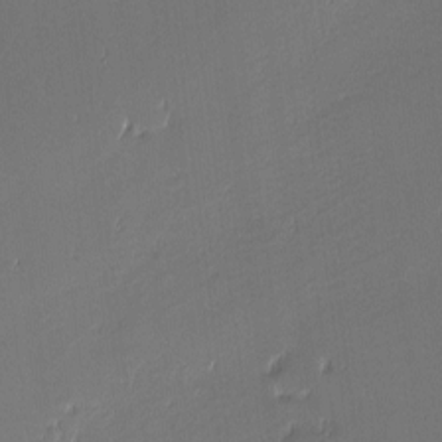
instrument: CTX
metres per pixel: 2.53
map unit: eHh
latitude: -3.5021
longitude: -83.3103
